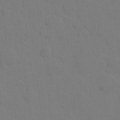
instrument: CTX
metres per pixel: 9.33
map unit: eHh
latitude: 5.7450
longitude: -65.9528
